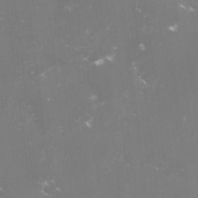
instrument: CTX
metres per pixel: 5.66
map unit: lHvf
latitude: -15.6722
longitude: -101.2915
